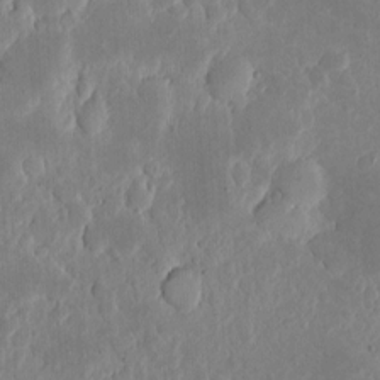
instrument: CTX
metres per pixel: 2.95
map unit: eHh
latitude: 5.3293
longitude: -70.4412
